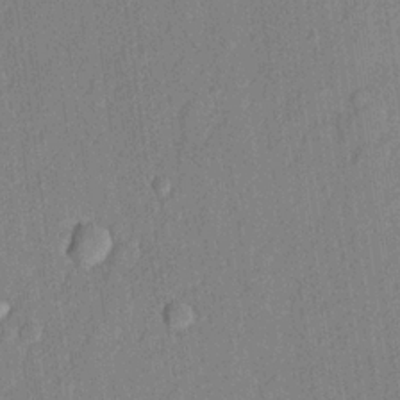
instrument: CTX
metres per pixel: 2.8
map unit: lHvf
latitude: 21.3482
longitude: 144.1606
